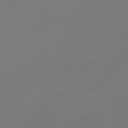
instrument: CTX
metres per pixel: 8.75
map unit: lHb
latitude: -46.9541
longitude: 59.9556
